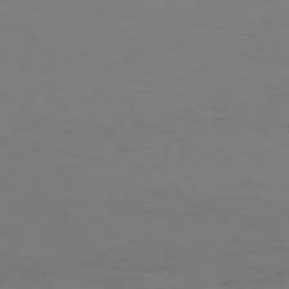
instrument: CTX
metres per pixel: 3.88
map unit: Hpe
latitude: 75.5182
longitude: -140.6301
